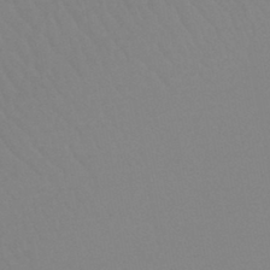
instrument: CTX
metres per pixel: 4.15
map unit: lHb
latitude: -44.4440
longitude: 73.8044
